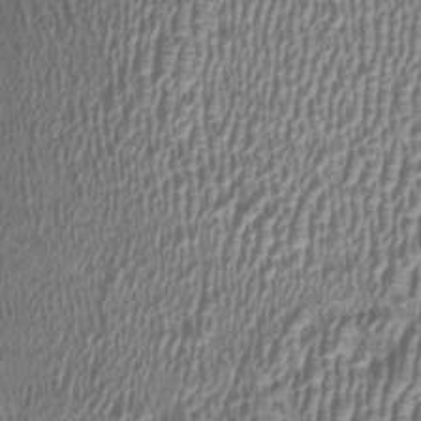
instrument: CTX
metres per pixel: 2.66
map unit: HNhu
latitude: 3.1025
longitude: -2.9513
